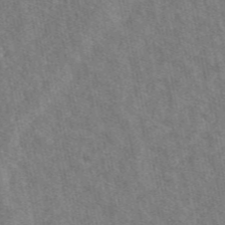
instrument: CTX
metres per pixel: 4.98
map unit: eAb
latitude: 48.9892
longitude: 116.7841
